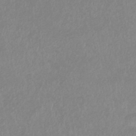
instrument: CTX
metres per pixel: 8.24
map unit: lHb
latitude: -36.9541
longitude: 73.5210
